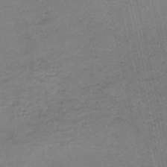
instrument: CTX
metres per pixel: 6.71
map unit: eHh
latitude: -54.2173
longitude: -89.9151
